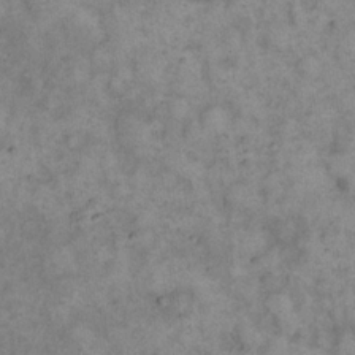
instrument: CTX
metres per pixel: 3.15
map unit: eHh
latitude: 17.7450
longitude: -62.4223
